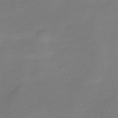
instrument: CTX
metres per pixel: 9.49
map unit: HNhu
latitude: -41.3887
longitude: 94.1227
